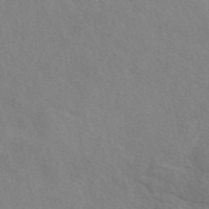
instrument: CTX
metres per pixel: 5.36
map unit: eAb
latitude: 49.3482
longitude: 117.6721
